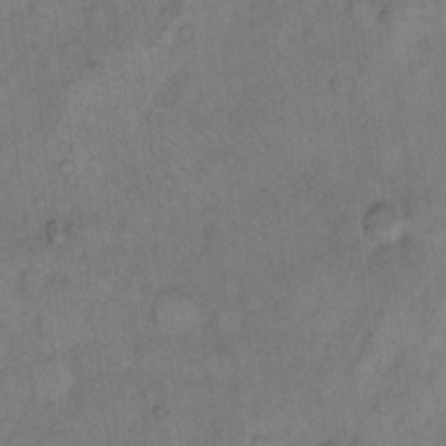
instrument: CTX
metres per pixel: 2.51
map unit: Hto
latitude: 8.2901
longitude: -59.8394
